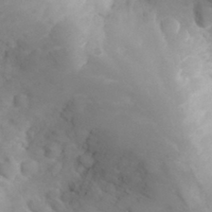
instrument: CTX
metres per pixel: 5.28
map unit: eHh
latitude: 31.7261
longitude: -62.7624
